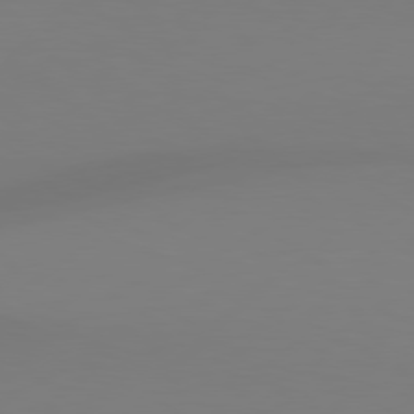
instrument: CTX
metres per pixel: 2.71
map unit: Hpe
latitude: 78.2145
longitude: -129.1025
